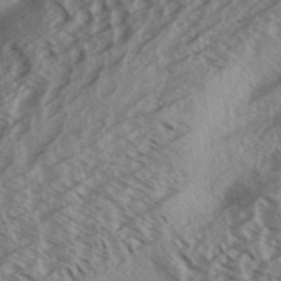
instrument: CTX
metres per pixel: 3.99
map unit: Aa
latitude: 33.5371
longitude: -139.7450
